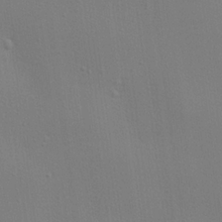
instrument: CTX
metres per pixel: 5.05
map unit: lHvf
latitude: 22.6112
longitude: 141.1053
